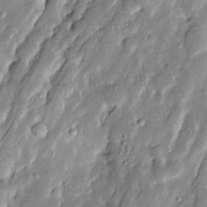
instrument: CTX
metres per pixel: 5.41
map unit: Htu
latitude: -0.2740
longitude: 149.4266
